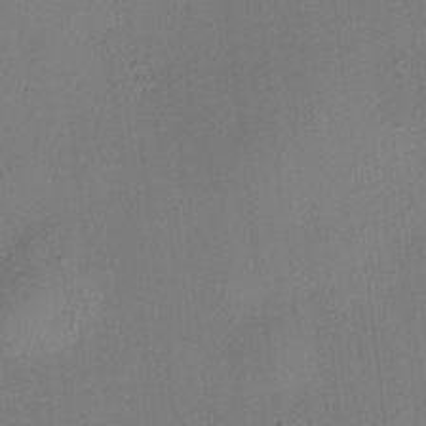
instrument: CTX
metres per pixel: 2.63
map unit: HNhu
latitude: 8.4790
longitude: 15.4266
